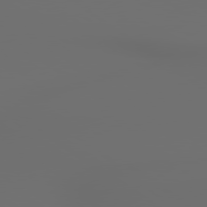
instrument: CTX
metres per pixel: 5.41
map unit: lApd
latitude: 79.3293
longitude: 176.3306
